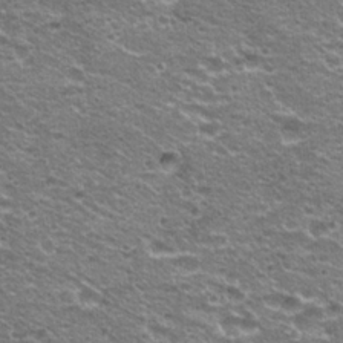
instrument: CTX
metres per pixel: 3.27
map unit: Hto
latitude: 21.8961
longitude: -32.8569
